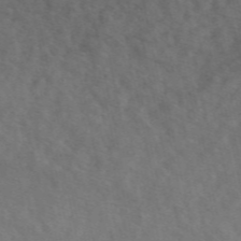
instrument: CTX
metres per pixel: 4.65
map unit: ANa
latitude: 49.6505
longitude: -73.1970
